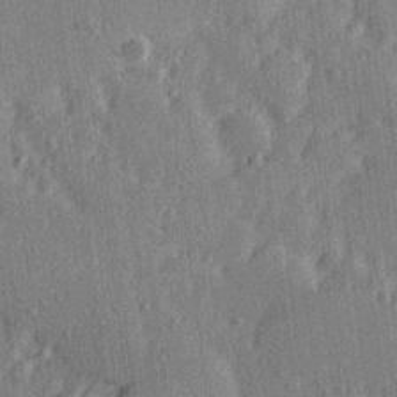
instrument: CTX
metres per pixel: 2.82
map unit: Ave
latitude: 15.5183
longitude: -105.3482
